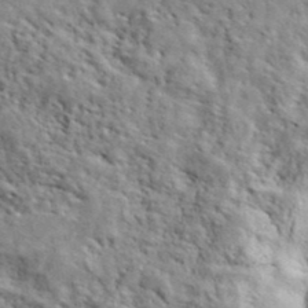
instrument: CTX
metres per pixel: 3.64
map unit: lHvf
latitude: 40.7057
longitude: -86.0255
